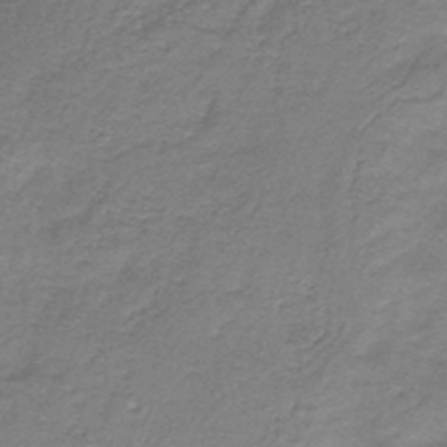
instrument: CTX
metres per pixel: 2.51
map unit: HNb
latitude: -44.5385
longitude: 52.7274
